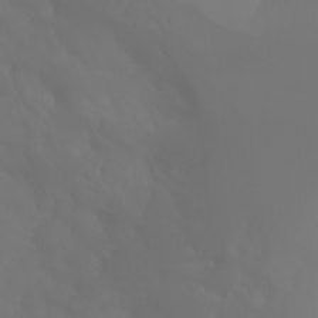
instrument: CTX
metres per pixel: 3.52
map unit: Aa
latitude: -11.2754
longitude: -68.2900
